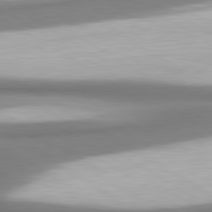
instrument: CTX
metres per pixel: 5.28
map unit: lApd
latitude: 80.3656
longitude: 179.4076
